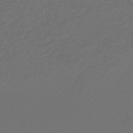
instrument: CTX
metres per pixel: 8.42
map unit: HNb
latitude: -47.5399
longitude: 55.5210
